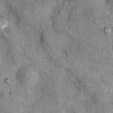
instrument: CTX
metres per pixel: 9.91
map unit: Nhu
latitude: 7.6127
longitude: -23.8016
